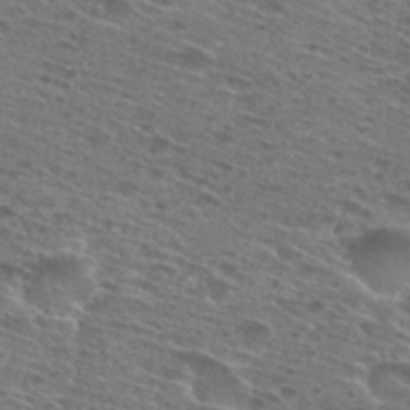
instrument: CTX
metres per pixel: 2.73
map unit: Nhu
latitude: 28.6679
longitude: -48.0822
